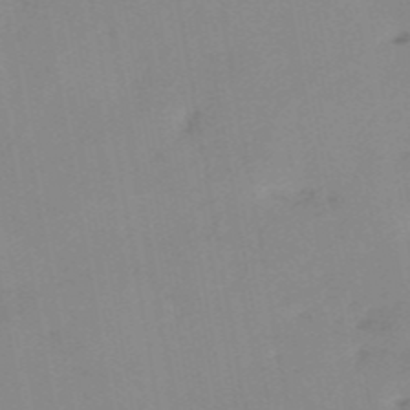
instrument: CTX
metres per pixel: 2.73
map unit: HNb
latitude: -53.9367
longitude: -48.7246
